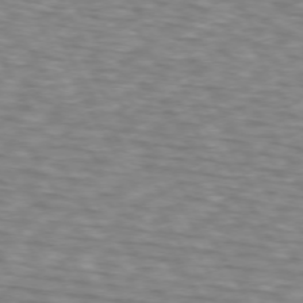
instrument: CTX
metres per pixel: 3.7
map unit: lApd
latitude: 72.7436
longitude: -73.5560
